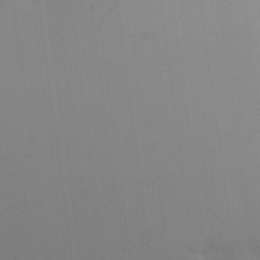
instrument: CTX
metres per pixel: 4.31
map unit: lAa
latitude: 20.6869
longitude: -138.3845
